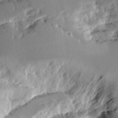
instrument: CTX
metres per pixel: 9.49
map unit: Aa
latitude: 10.6491
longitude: -126.1956
